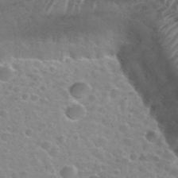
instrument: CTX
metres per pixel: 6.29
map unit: Hto
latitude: 34.7435
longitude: -49.3293
